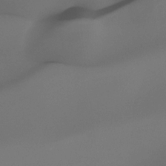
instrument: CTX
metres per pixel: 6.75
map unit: Ht
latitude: -9.5399
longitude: -39.9150
